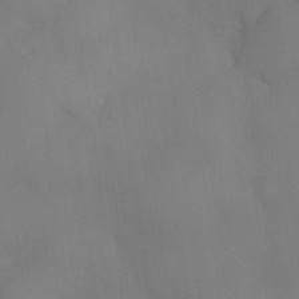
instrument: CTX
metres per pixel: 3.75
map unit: eHh
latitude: -23.1998
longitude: 15.0298
